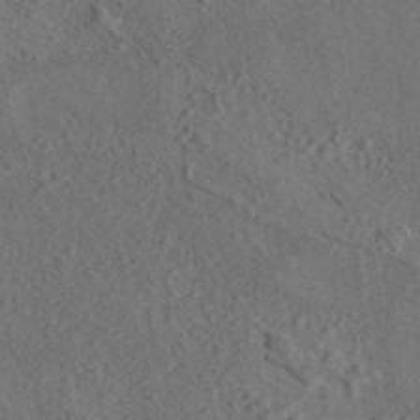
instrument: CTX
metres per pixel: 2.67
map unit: eAb
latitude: 43.5182
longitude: 114.8408
